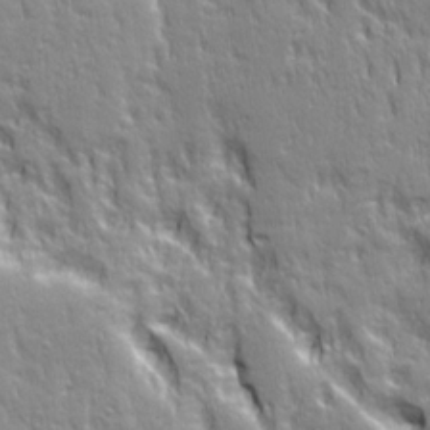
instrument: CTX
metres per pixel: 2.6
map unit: Ave
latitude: 22.1200
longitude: -135.4804
